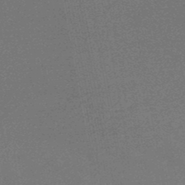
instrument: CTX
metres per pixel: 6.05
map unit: HNb
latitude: -48.7463
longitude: 60.3306
